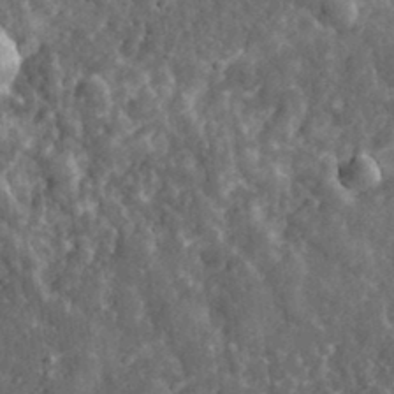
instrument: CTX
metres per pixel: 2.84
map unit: eHh
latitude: 35.0269
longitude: -79.8961
